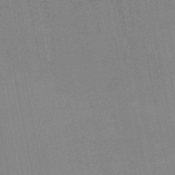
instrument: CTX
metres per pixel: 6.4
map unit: HNb
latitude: -51.9745
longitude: -45.4615
